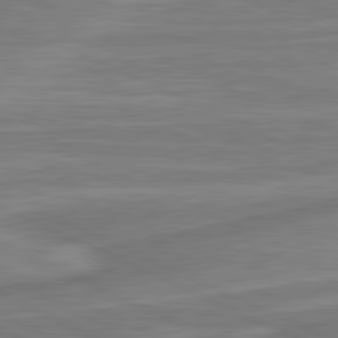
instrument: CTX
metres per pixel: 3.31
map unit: lApd
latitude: 81.5371
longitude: -174.8947
